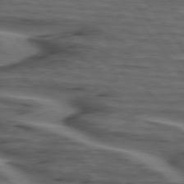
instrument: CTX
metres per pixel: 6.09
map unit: lApd
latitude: 75.4238
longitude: -71.3481
